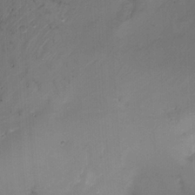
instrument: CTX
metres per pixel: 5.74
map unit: Nhu
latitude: -15.4266
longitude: -55.9339
